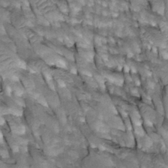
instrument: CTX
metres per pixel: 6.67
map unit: Htu
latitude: -3.1431
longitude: 150.2361
